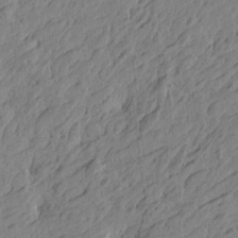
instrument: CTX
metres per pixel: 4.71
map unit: Htu
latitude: -4.8030
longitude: -179.1970
